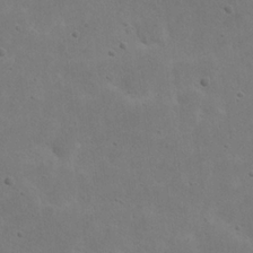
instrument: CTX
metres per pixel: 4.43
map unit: eHh
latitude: 22.0633
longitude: -68.8002
